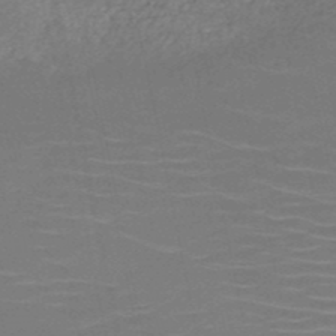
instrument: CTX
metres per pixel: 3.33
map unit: HNb
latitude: -51.1809
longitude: -47.8206
